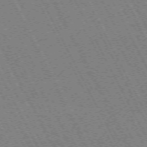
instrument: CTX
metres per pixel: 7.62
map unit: Hpe
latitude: -71.2754
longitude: 9.6722
